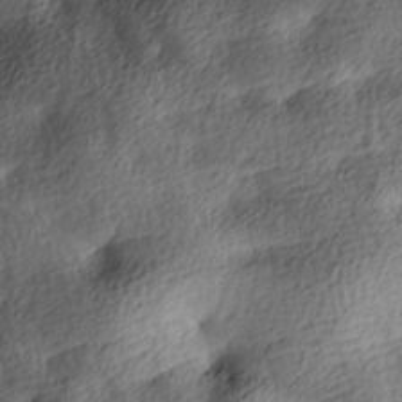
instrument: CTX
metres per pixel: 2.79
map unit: lAa
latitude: -8.9164
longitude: -125.4426
